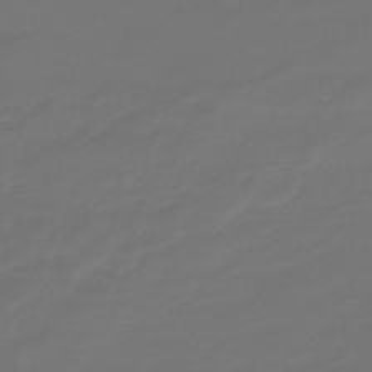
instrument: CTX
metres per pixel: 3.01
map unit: eHb
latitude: -47.2565
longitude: 82.6518
